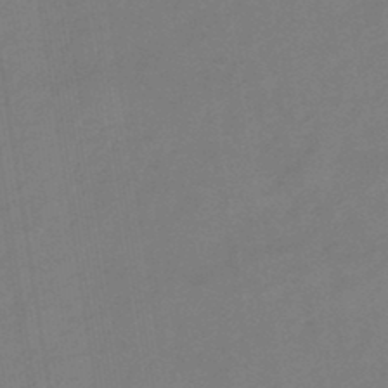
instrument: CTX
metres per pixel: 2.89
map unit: eHb
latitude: -44.9353
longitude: 87.5021
